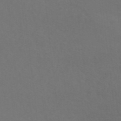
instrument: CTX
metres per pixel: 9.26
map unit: ANa
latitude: 42.9136
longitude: 28.4629
